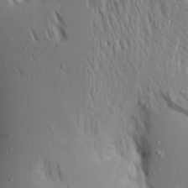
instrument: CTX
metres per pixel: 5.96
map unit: Aa
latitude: 19.5182
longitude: -148.0822
